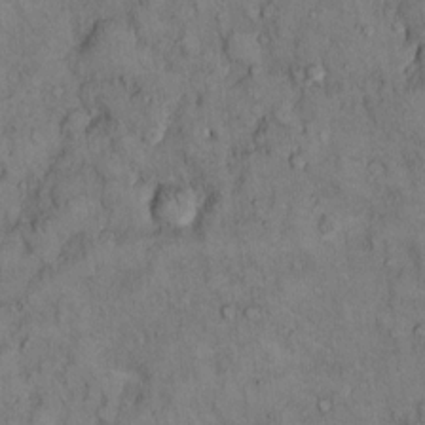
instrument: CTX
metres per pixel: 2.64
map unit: Hto
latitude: 10.1578
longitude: -59.8772
